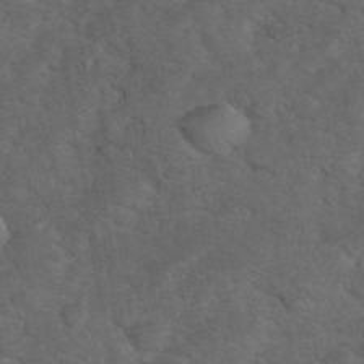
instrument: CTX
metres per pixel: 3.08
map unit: eHh
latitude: 37.7261
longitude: -66.8946
